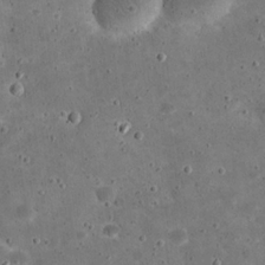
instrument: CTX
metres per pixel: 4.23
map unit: eHh
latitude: 21.2348
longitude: -65.3293
